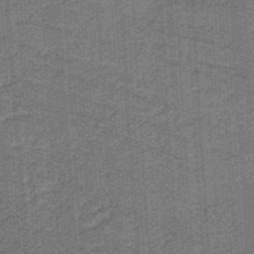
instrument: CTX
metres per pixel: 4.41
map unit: lHb
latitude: -37.8233
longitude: 57.4265
